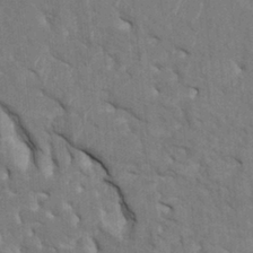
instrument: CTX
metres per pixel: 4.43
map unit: HNhu
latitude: 4.3089
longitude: -7.4804
